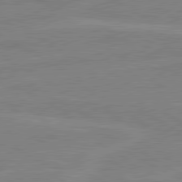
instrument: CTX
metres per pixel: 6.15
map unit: lApd
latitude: 80.4790
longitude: 121.7666
